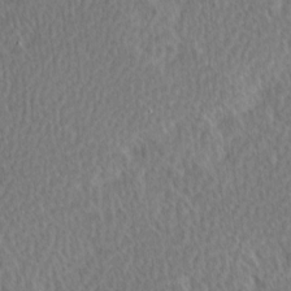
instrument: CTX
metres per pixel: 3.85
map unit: Ave
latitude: 8.8947
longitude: -106.4979
